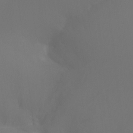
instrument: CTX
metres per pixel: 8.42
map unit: Nhu
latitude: -16.8786
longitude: -47.8206
